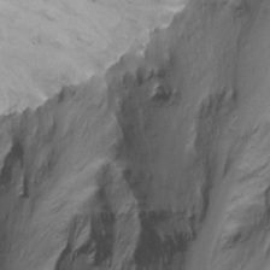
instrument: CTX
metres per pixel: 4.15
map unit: Ht
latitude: -2.2172
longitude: -32.4979
